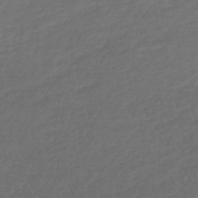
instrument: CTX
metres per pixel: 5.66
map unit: lHb
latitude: -42.8596
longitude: 68.7274
